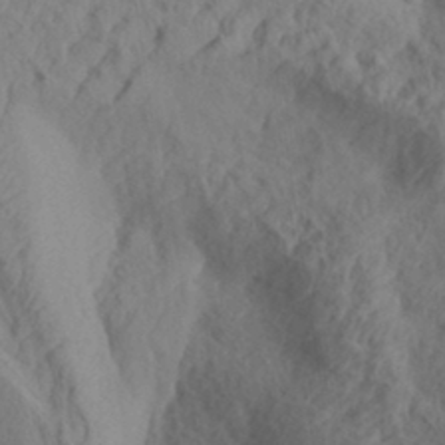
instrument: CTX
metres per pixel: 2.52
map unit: Aa
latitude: 32.3656
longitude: -141.4426
